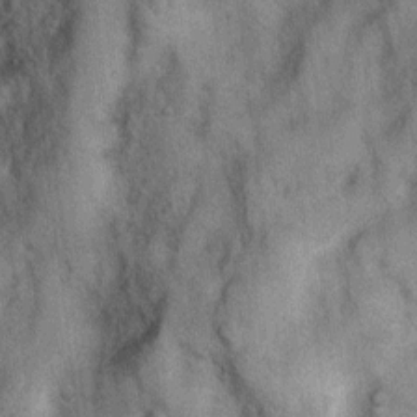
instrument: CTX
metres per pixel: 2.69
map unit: Nhu
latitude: 6.5735
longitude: -23.8394
